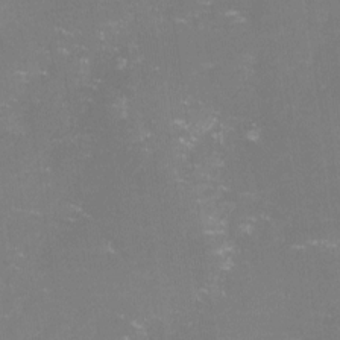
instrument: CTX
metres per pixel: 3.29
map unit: lHvf
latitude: -14.3684
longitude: -100.7057
